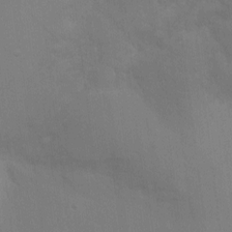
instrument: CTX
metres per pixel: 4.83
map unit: Htu
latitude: -6.3495
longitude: -68.5168
